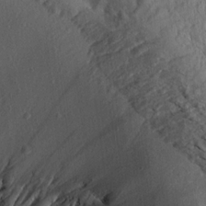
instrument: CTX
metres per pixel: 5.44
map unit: Aa
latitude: 13.3293
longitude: -143.8017
